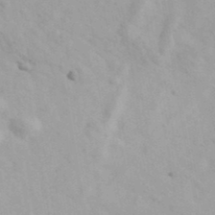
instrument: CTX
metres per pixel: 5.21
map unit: Ave
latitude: 39.8961
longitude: -107.1214
